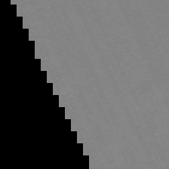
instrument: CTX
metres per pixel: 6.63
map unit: Hpe
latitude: -70.8219
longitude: 14.8030
